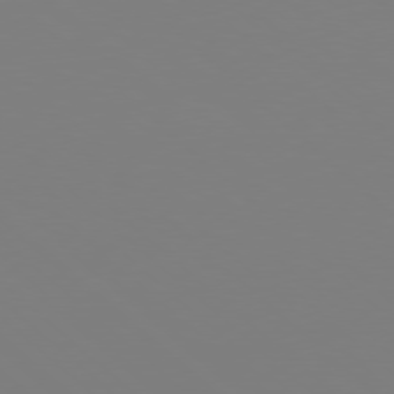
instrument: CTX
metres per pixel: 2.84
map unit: Hpe
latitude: 77.5371
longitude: -174.3089
